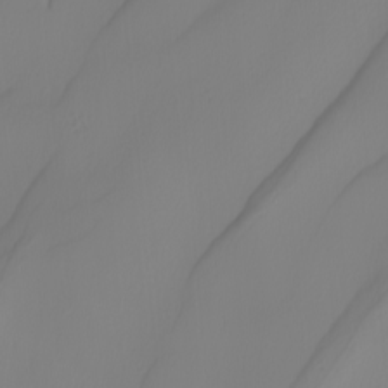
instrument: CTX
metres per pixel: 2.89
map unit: Nhu
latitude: -5.1053
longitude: -94.3090
